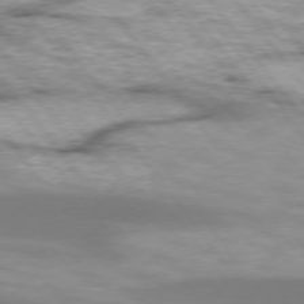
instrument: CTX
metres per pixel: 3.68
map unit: lApd
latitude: 74.7057
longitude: -48.7435
